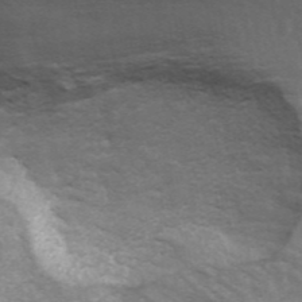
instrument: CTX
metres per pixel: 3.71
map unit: ANa
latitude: 44.7813
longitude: 29.1053
